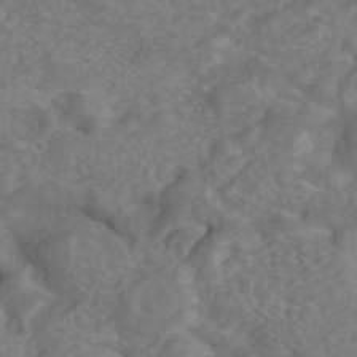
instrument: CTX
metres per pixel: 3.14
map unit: ANa
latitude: 43.6694
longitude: 26.3117
